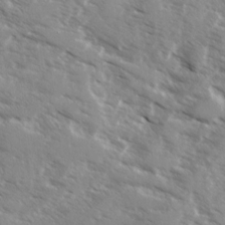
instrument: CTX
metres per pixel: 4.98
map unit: Ave
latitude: 13.2915
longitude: -101.5560
